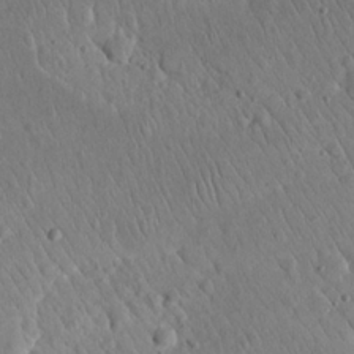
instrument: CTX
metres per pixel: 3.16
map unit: eHh
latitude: 24.3278
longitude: -66.8758
